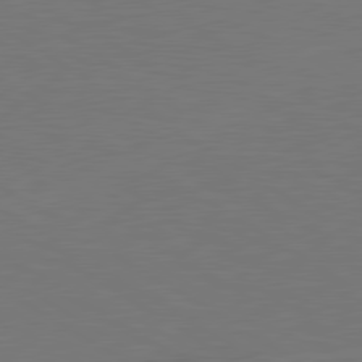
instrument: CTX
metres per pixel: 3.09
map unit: lApd
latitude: 79.8773
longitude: 161.9745
